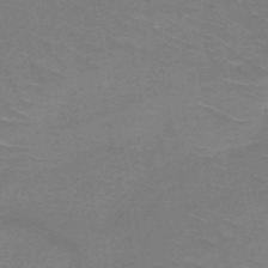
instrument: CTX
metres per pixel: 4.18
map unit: HNb
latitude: -51.0864
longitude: -42.4979
